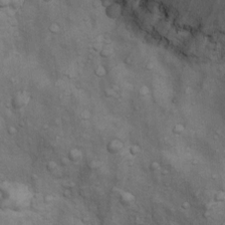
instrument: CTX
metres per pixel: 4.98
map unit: Nhu
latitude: 9.5371
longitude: -23.6127
